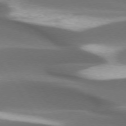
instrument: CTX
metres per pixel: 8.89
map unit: lApd
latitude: 73.6505
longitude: -52.1956
